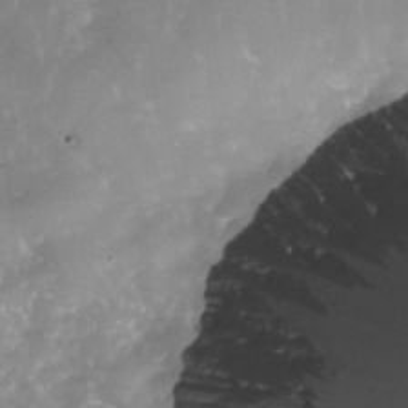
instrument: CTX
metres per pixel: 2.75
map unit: Nhe
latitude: -35.8800
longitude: -131.4616
